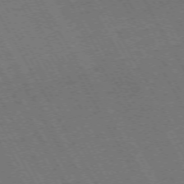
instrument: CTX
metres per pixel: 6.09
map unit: Hpe
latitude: -72.6140
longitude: 11.5210
